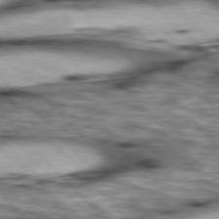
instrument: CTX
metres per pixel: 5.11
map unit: lApd
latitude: 76.7435
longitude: -50.4034
